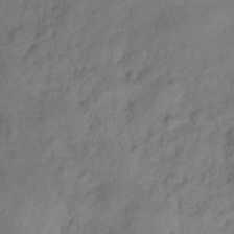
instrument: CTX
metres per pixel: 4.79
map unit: Hve
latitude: -31.6155
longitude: 95.8233
